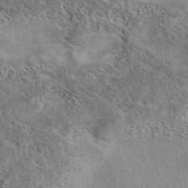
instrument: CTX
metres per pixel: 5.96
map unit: eAb
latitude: 42.1578
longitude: 103.5966
